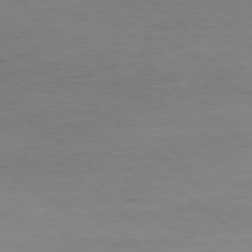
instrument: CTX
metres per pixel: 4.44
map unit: Hpe
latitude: -79.0864
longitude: 16.3307
